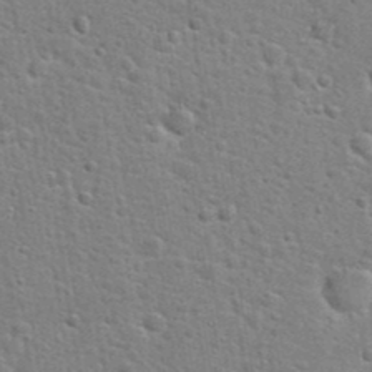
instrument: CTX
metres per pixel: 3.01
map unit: Hto
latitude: 24.2333
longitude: -48.4223
